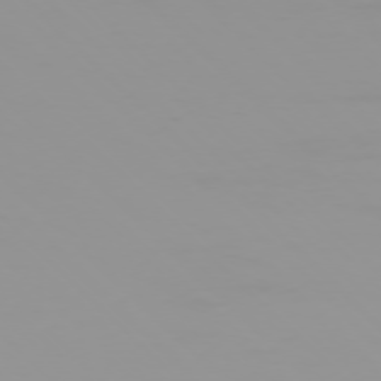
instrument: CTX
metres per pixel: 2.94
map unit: Ap
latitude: -76.7274
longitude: -74.9325
